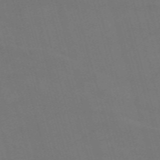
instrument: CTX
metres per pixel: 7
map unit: Nve
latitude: -58.9352
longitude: 62.1605
